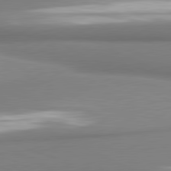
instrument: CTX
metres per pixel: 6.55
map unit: lApd
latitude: 81.1025
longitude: 176.5952
